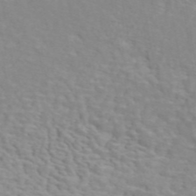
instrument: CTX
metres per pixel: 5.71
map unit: ANa
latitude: 45.8205
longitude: 27.6343
